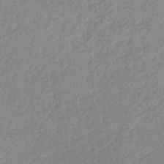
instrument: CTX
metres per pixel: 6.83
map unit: lHb
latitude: -35.5966
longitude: 68.6896
